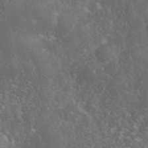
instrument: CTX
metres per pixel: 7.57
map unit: eHh
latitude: 36.4979
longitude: -61.8205
